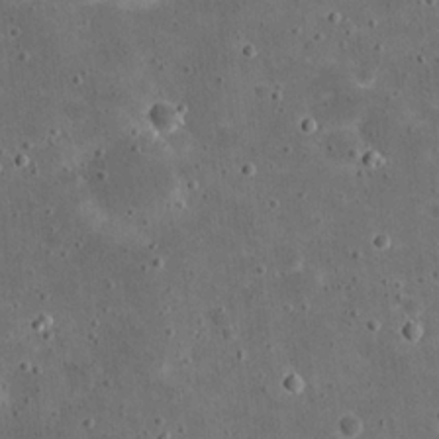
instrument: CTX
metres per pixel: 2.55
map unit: eHh
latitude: 20.9136
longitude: -65.4615
